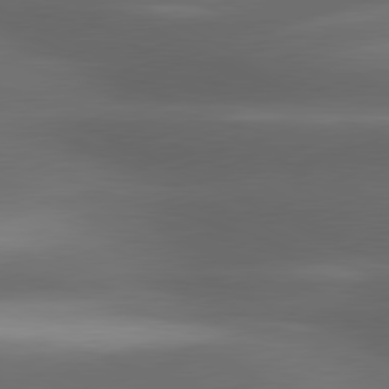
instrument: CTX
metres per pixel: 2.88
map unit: lApd
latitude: 80.7246
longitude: -142.5357
